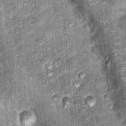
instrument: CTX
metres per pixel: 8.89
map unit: Hto
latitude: 15.8962
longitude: -35.0836
